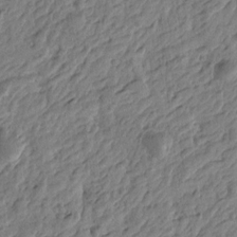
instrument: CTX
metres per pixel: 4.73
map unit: Htu
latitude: -3.9367
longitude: 179.8422
